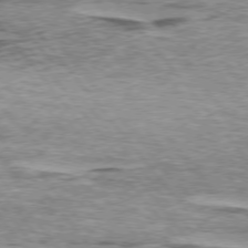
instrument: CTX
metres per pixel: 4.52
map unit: lApd
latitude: 74.6868
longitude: -76.9702
